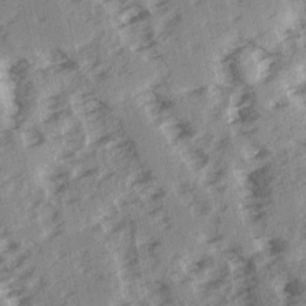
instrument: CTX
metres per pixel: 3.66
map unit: Ave
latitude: 15.0270
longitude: -104.3657
